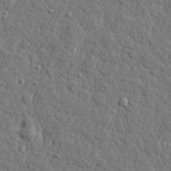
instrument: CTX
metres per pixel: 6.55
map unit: lHvf
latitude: 23.4426
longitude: 143.1998
